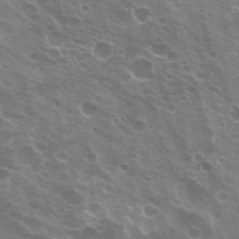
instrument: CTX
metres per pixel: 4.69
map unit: Hto
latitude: 21.2159
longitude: -31.5938
